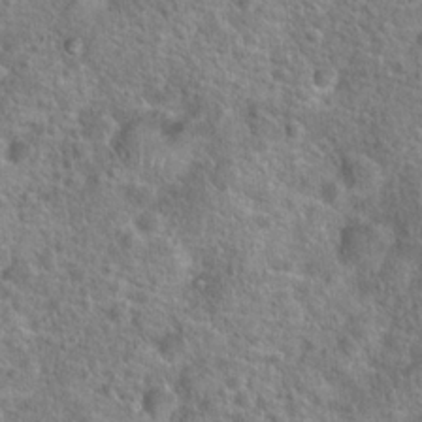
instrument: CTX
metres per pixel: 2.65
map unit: Hto
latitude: 19.3481
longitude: -43.0459
